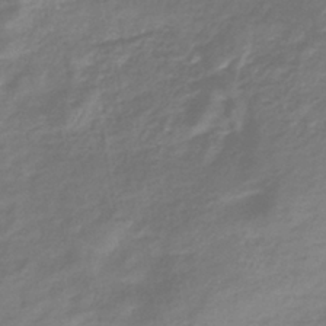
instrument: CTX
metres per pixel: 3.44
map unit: eHb
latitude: -37.7666
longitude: 76.3873
